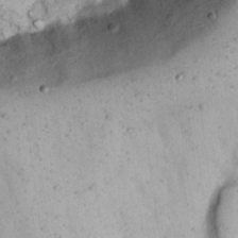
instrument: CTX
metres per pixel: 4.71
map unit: Nhu
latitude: 22.1956
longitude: -67.7260
